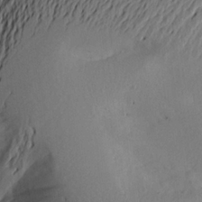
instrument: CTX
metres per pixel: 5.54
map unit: Aa
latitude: 20.7813
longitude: -145.1025
